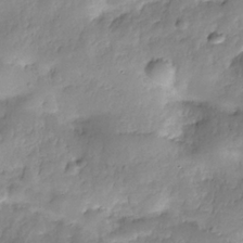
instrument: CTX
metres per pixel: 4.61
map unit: Nhe
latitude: -36.4818
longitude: -178.2901
